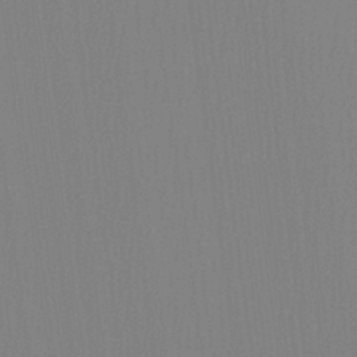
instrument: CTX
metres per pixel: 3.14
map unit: Ht
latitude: -8.0850
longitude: -31.4238
